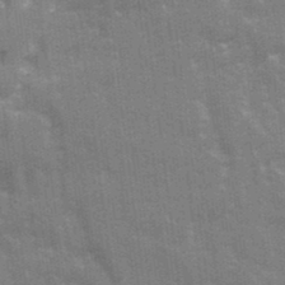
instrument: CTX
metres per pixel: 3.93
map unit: Ave
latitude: 21.6505
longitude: -133.4804
